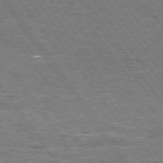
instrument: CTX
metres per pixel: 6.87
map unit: Hpe
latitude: 74.7057
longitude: -150.2144
